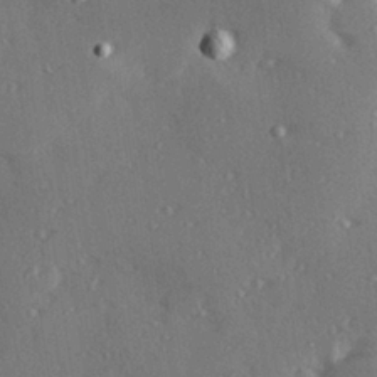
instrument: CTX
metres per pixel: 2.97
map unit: Hve
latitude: 27.5749
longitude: -92.3467
